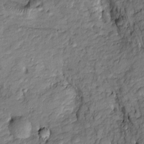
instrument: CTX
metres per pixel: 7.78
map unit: Htu
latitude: -8.7085
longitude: 177.5021
